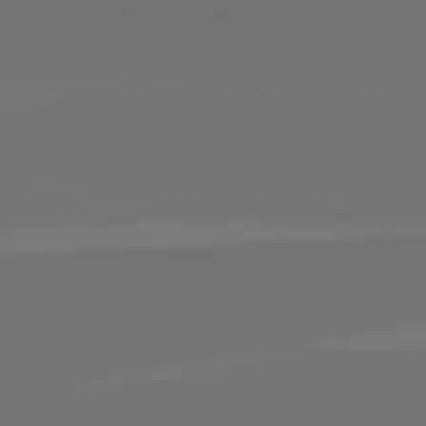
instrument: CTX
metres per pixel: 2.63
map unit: lApd
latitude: 82.1577
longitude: 155.8234
